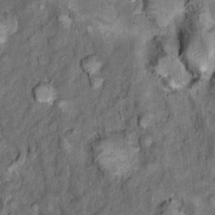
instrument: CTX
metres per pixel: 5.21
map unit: Ht
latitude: 12.0444
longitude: -32.8946
